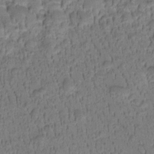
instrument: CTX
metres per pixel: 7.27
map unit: Htu
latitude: -2.6518
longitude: 173.0864
